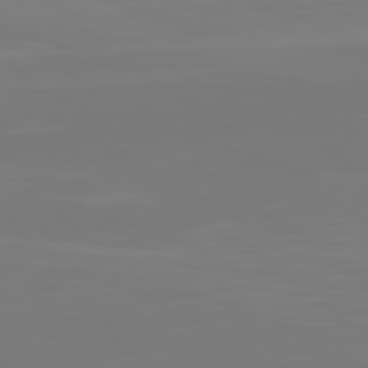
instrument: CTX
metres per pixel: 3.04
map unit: lApd
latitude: 79.0081
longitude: -175.1970
